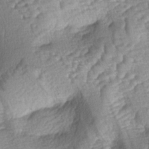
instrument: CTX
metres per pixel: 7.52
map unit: lAa
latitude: -4.1605
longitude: -127.4993
